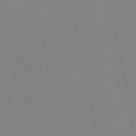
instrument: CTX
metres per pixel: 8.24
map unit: HNb
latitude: -49.2187
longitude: 59.2564
